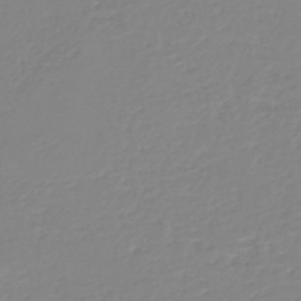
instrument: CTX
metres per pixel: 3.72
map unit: HNb
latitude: -45.1053
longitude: 54.3684
